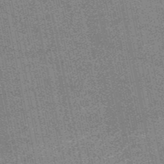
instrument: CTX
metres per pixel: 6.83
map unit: HNb
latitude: -52.2550
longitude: -42.0822
